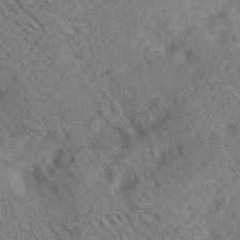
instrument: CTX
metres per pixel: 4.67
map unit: lAa
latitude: 20.2145
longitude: -139.8205
